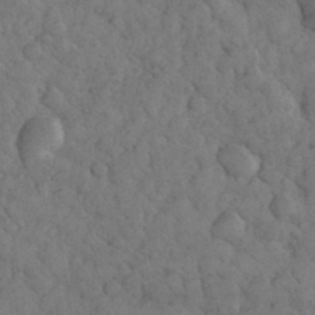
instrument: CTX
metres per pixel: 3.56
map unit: eHh
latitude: 32.9136
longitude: -67.3670
